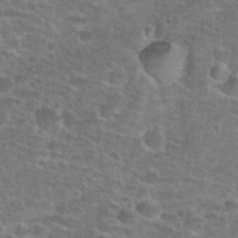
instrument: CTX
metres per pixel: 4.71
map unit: Hto
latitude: 25.6693
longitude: -49.7450
